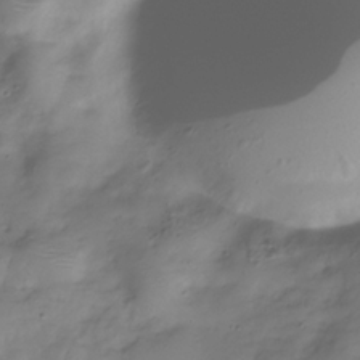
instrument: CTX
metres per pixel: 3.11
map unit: Hve
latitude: -31.9178
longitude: 91.2376
